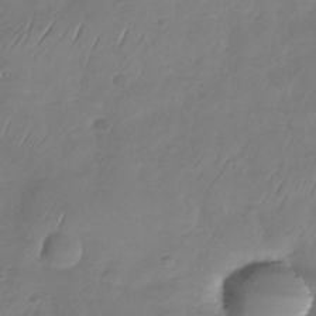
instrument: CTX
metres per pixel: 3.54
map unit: Nhu
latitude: -29.3321
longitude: -59.1025
